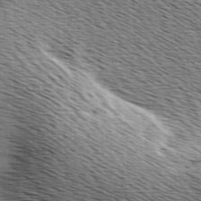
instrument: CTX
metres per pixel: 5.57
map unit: Ave
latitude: 9.6505
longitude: -107.0081
